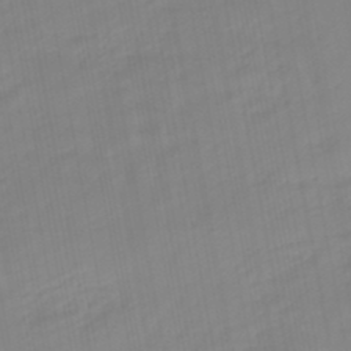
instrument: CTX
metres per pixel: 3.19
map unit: eHb
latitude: -48.2740
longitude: 84.4251
